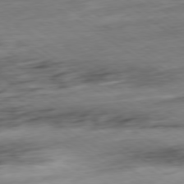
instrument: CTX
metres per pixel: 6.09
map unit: Hpe
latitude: -79.1053
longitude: -16.6113
